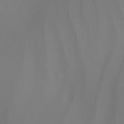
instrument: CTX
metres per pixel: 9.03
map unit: Nhu
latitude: -7.6344
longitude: -94.9703
